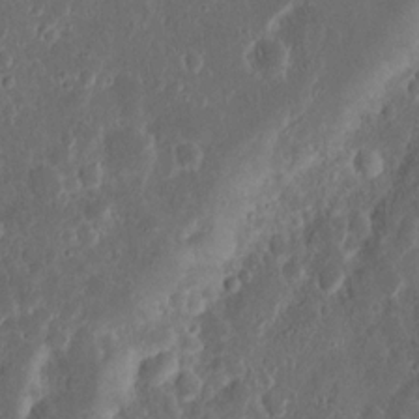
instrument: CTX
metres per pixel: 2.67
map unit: Nhu
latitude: 13.5749
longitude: -73.6505
